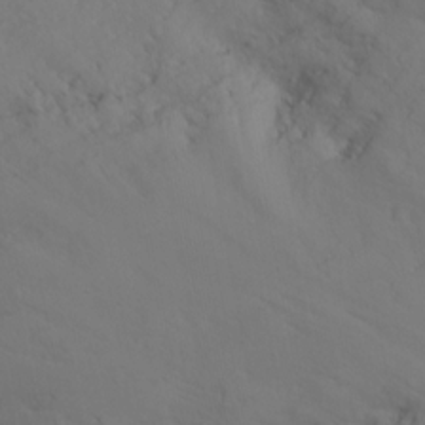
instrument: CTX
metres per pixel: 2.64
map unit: Nhu
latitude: -6.8786
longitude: -66.3278
